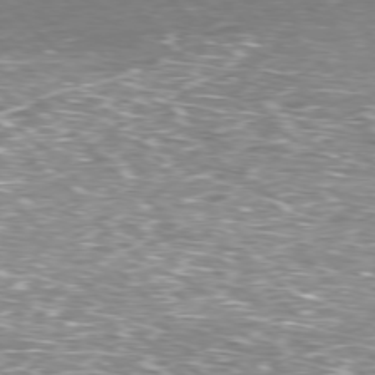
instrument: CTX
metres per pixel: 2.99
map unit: Hpe
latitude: -77.8233
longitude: 15.0865
